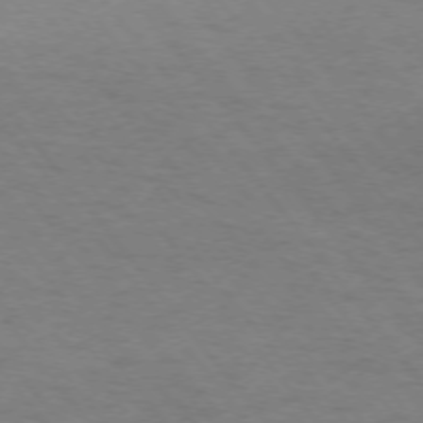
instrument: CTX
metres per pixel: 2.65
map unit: Ap
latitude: -75.6911
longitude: -70.1011
